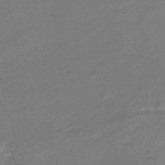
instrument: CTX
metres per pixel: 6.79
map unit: HNhu
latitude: -46.5951
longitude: 89.5210
